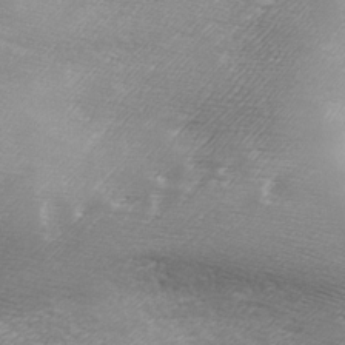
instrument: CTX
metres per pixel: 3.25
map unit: Ave
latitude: 10.6113
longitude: -106.3278
